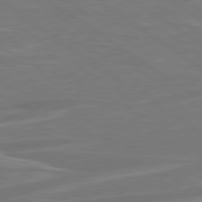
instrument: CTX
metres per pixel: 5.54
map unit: Hpe
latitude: 79.0459
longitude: -127.7639
